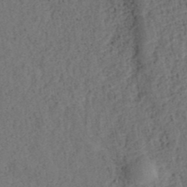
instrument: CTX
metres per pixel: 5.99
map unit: ANa
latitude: 39.2915
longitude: 21.8989
